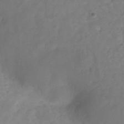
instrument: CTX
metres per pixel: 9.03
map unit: Hve
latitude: -32.1795
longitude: 92.9542
